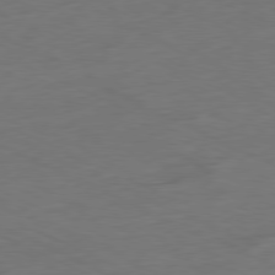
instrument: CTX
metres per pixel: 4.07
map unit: Ap
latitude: -80.1795
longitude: -92.6490
